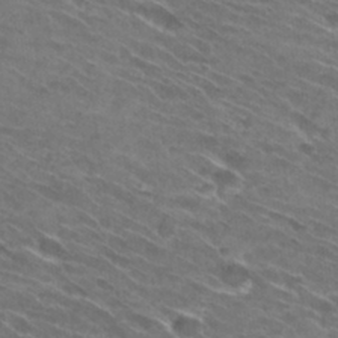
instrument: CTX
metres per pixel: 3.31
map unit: Hto
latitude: 29.8016
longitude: -45.8961
